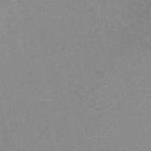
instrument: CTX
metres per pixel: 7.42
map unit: HNb
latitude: -48.7275
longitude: -45.1214
